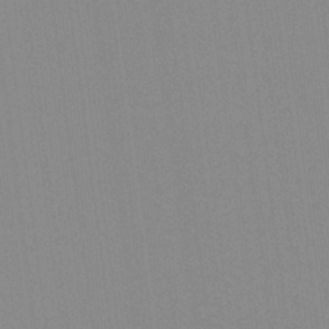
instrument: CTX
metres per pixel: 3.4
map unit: Hto
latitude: -8.0850
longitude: -48.5168
